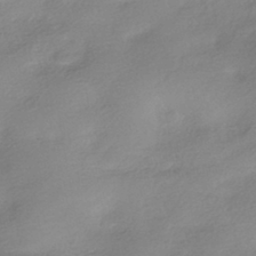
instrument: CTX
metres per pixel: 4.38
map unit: HNhu
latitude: -40.4440
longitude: 94.3117
